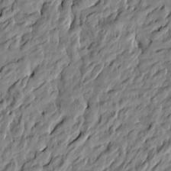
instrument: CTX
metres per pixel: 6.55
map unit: Htu
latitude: -5.3320
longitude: 177.9178
